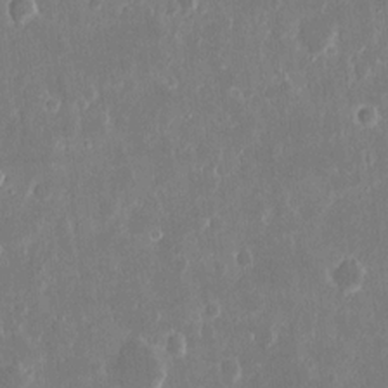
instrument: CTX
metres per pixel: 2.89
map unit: eHh
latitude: 12.0255
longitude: -71.7827
